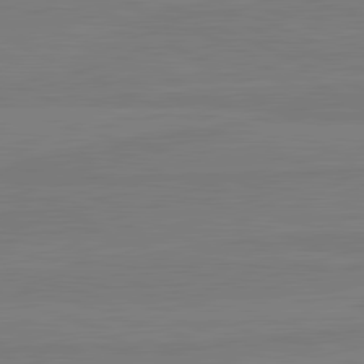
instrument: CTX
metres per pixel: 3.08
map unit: lApd
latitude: 81.7639
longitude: -177.7827
